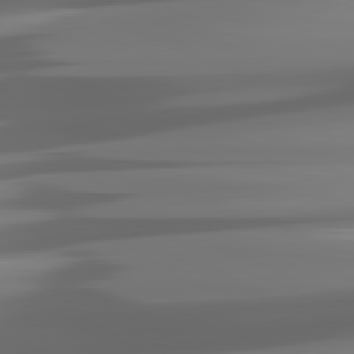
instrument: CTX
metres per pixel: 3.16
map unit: lApd
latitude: 81.4993
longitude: -141.3670
